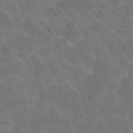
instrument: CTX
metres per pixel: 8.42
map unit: Nhu
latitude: 30.8947
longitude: -54.9136
